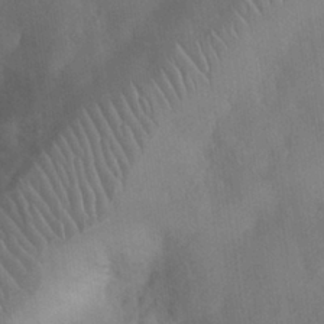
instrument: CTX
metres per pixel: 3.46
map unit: Nhu
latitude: 27.7639
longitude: -65.4993
